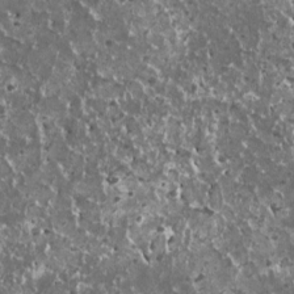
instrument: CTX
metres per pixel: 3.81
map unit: HNhu
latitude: 3.1214
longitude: 5.8800
